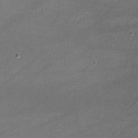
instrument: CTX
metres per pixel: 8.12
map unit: lHvf
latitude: -11.4077
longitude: -101.0081
